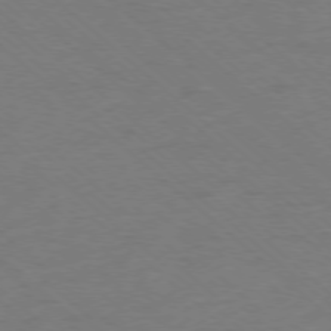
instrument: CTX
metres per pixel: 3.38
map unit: Ap
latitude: -77.3321
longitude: -77.3292
